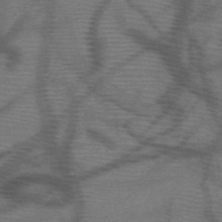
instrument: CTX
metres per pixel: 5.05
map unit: HNb
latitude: -47.3698
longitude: -40.5356
